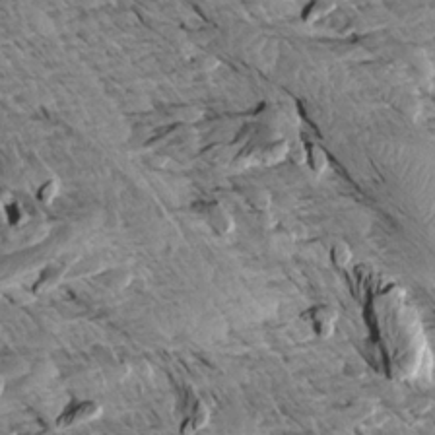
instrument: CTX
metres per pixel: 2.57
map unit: Aa
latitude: 13.3104
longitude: -141.4804
